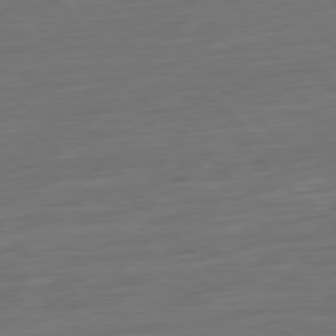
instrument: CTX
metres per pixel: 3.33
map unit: Ap
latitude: -79.8422
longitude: -54.7435
